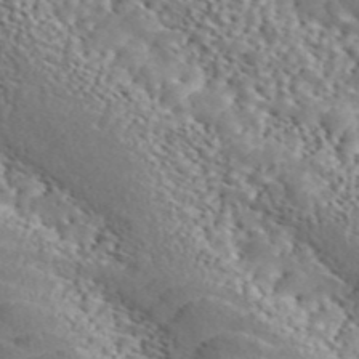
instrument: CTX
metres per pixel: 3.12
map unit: ANa
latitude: 46.3090
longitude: 49.1054
